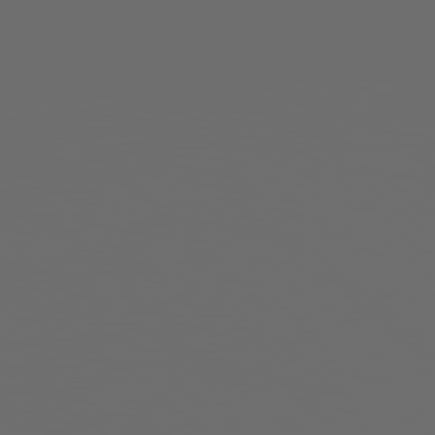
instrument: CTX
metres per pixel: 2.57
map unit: Hpe
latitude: 77.8016
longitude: -177.8394
